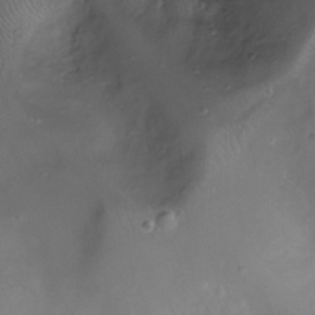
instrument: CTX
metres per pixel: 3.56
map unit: Nhu
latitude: -10.3117
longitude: -20.1956
